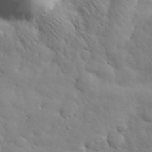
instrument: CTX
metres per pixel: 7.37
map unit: eHh
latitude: 32.0633
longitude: -69.0648
